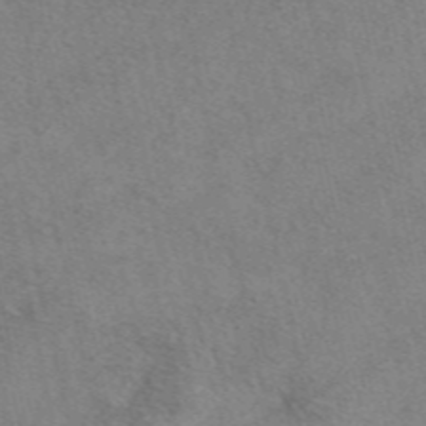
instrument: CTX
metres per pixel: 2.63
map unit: eAb
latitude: 48.3467
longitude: 112.6141
